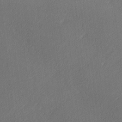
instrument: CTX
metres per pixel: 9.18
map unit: lAa
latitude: -10.0661
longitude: -127.4049
